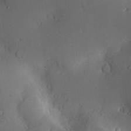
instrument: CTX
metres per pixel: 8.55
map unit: Nve
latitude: -8.8975
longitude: 174.9163
